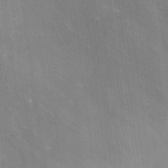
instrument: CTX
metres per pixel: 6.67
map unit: Ave
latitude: 11.8961
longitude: -106.4223
